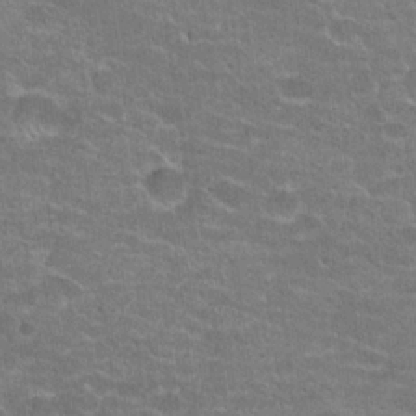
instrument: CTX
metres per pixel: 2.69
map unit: Hto
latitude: 21.0837
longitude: -42.9325
